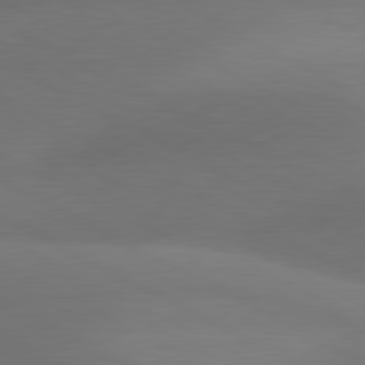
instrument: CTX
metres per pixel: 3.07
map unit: lApd
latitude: 80.9136
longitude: 129.3510
